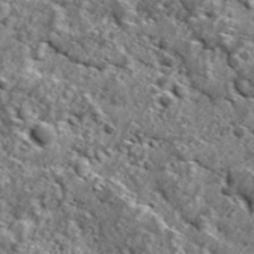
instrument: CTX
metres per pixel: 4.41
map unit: Ave
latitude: 18.4790
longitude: -135.0269
